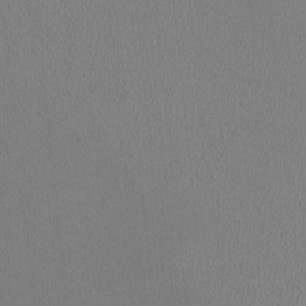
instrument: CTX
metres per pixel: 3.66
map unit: HNhu
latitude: -1.5588
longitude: -0.6679
